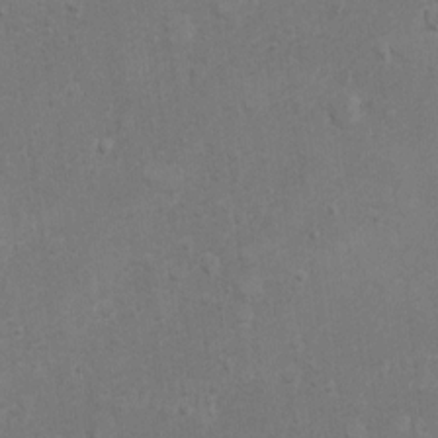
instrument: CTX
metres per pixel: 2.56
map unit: Nhu
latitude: 4.6679
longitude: -24.6868
